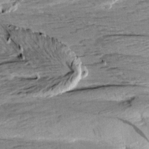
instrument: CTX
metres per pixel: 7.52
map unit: Aa
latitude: 10.1200
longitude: -141.4048
